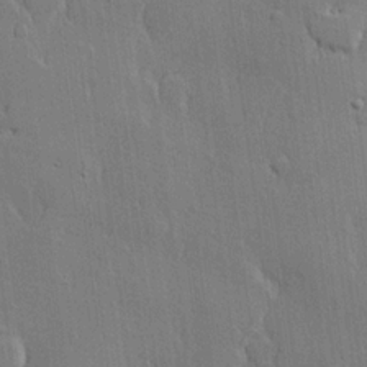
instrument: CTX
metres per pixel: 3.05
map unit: lHvf
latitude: 21.6127
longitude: 146.8219
